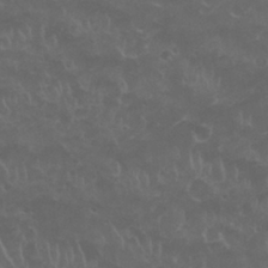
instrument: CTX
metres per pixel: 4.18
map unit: Nhu
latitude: 26.8002
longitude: -53.1592
